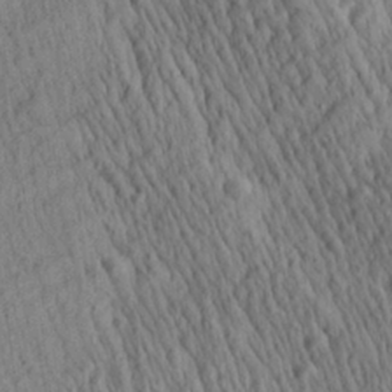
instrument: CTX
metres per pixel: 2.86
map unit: Aa
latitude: 27.6505
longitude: -141.2914
